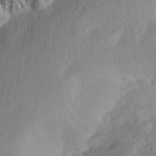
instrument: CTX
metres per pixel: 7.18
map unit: Aa
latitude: 26.9514
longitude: -146.6869
